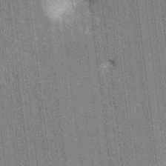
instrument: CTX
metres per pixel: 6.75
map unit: HNhu
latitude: 7.2537
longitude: -6.1578
